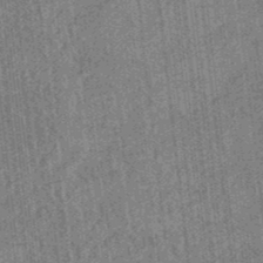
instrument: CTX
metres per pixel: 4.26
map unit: eHb
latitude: -35.6533
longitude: 79.0675
